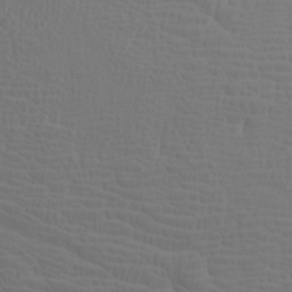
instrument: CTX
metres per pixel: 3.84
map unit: Htu
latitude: -7.2565
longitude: -69.5938
